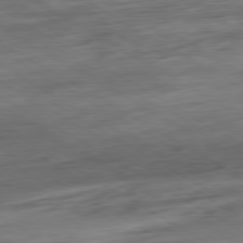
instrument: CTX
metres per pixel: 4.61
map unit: Hpe
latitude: -80.5574
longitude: 24.2550
